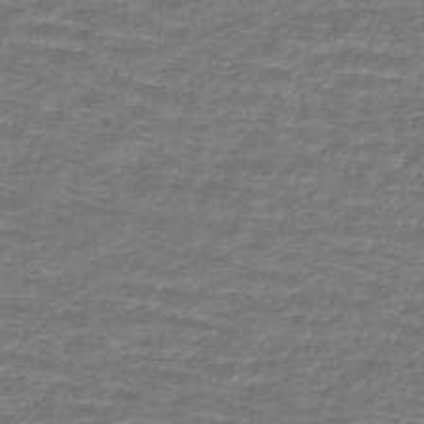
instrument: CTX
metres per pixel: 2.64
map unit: HNhu
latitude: -46.0661
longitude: 96.4818
